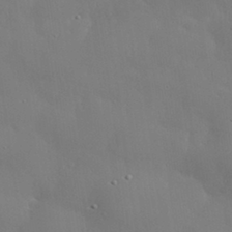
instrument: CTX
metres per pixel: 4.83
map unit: eHh
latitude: 30.4979
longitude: -82.5734
